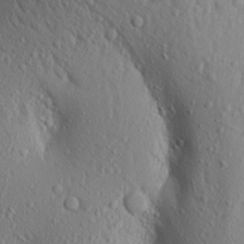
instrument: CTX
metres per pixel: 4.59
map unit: Aa
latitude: 17.2726
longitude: -147.6694
